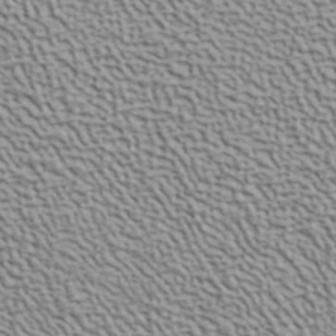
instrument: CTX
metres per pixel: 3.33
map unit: ANa
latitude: 41.0647
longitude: 29.3888
